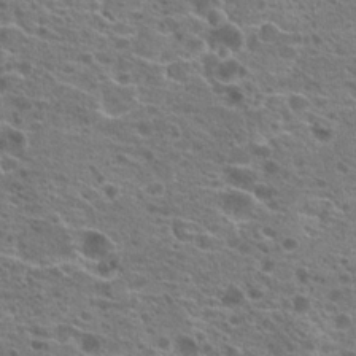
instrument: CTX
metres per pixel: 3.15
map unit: Hto
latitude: 20.4412
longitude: -41.5749
